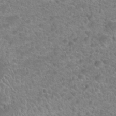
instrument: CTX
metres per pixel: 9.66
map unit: Hto
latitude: 21.7639
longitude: -49.9150
